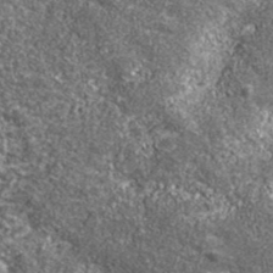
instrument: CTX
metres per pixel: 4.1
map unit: eHh
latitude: 42.8758
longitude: -90.5924
